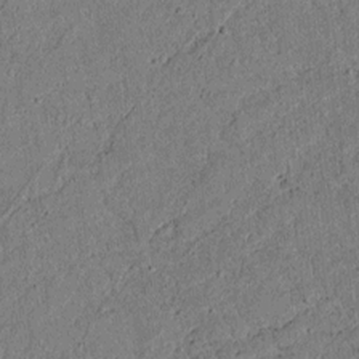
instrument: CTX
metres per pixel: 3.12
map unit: lAvf
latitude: 4.9514
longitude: 168.1227
